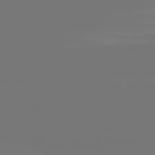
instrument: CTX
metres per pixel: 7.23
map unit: lApd
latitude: 81.3293
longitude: -152.7813
